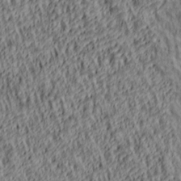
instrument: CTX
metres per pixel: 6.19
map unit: lAa
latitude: 5.0080
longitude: -114.8946
